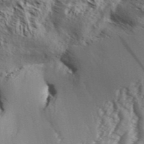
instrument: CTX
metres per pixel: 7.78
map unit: Aa
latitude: 32.4223
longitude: -139.1781
